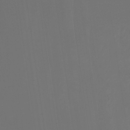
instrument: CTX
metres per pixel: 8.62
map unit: HNhu
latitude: -27.1053
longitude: 73.8989
